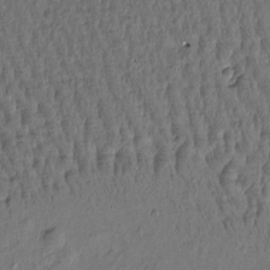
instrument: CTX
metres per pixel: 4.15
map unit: Htu
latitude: -3.0297
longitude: -178.0444
